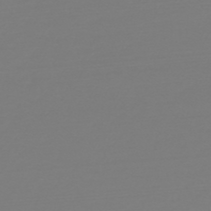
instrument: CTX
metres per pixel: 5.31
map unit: HNb
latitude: -48.8786
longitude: -50.5356
